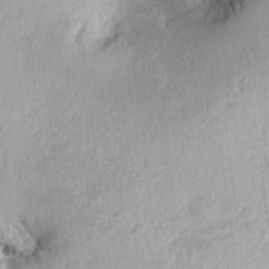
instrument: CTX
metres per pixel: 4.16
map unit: Ht
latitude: 7.0458
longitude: -76.3089
